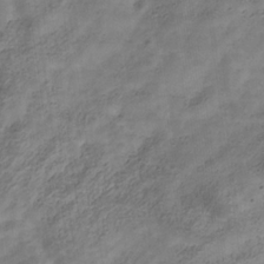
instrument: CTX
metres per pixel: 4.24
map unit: Hve
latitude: -32.3684
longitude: 92.8219
